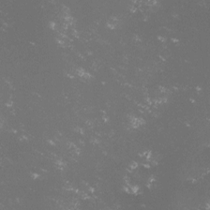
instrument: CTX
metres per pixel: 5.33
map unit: lHvf
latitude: -13.6722
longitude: -102.2333
